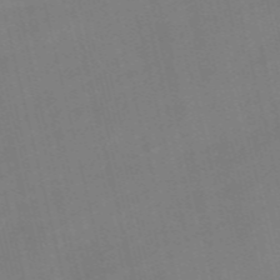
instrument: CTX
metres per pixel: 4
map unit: Nve
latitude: -58.7463
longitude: 50.9731
